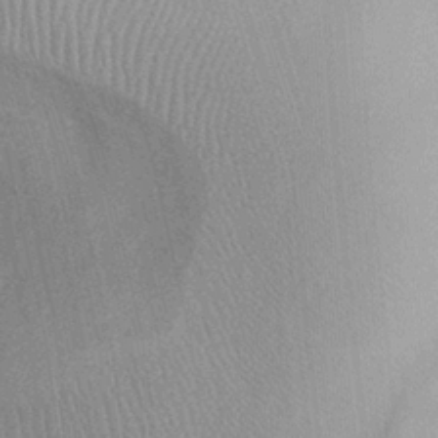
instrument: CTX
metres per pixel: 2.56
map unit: Ht
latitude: -2.6707
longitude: -15.3482
